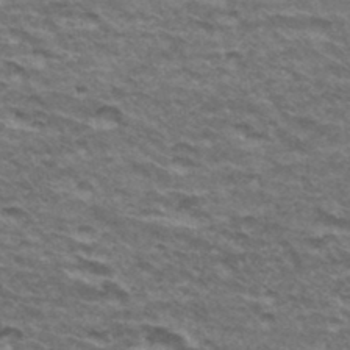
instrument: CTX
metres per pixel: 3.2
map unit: Hto
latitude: 34.8758
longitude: -42.4601
